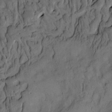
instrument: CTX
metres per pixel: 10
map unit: eHh
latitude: -1.4266
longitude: 17.0676
